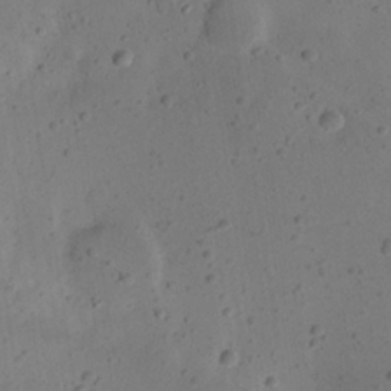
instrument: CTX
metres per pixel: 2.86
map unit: eHh
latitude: 23.0080
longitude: -69.8206
